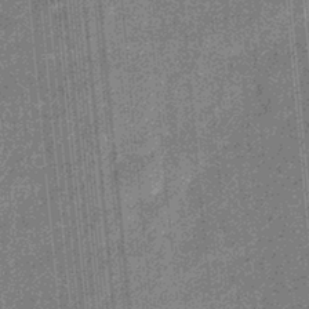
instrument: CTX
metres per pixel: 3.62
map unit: eHb
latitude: -31.0297
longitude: 73.6722
